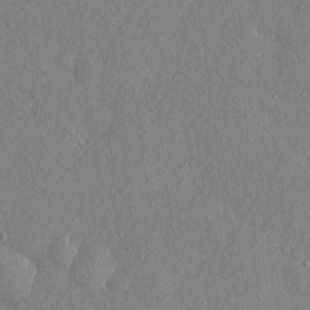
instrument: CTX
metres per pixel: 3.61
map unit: eHh
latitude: 4.0633
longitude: -74.8569
